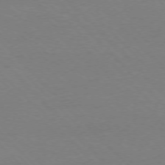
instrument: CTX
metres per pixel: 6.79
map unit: Ap
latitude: -77.1242
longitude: -87.2726
